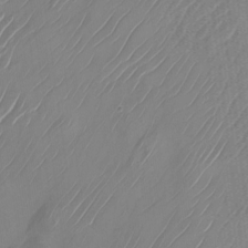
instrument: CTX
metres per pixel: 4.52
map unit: Nhu
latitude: -27.2375
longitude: -71.3670
